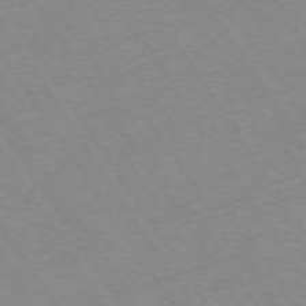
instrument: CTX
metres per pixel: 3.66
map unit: Ap
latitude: -73.5210
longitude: -71.2726
